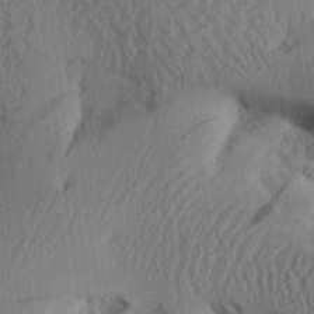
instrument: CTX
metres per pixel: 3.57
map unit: Aa
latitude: 26.9892
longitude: -134.3089
